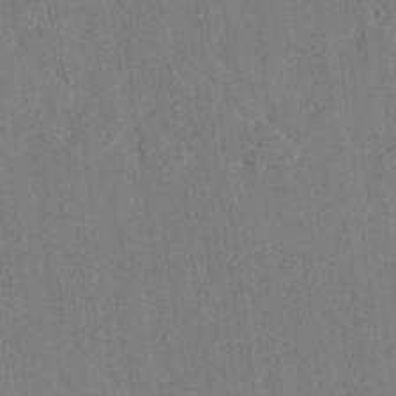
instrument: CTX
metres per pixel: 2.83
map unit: lHvf
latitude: 18.8758
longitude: -112.7246
